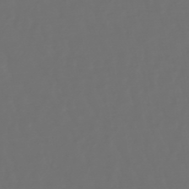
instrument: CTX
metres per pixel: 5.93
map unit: lHb
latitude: -47.9178
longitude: 79.8800
